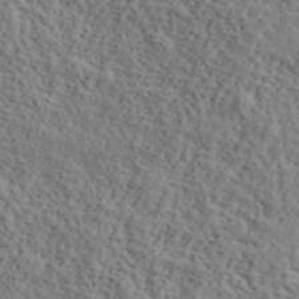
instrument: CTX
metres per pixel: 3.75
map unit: lHvf
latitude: 39.3671
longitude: -87.8772
